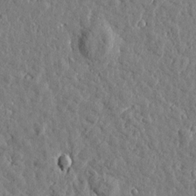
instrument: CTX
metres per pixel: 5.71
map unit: Htu
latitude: 1.2537
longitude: -178.9514
